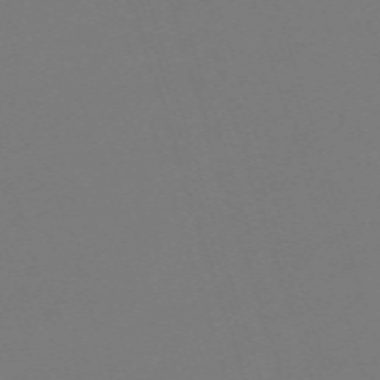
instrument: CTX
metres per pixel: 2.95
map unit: eHh
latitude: -62.9541
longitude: 51.2187
